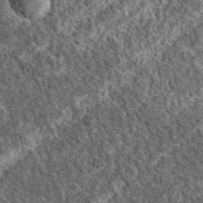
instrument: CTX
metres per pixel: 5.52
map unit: eAb
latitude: 37.6883
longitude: 110.1417
